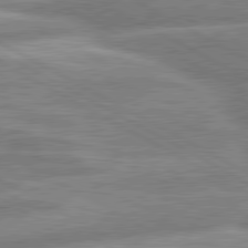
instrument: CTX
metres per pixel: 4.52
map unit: lApd
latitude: 80.5357
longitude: -166.6490
